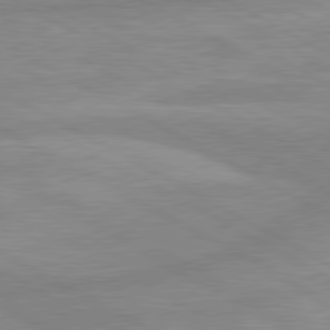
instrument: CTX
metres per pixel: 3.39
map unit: lApd
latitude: 80.4034
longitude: -168.8002
